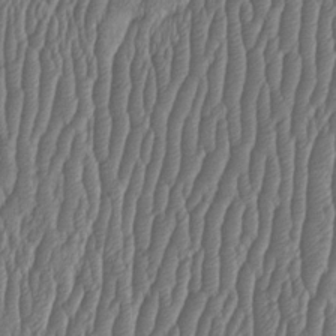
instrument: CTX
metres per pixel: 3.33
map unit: HNhu
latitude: -1.3510
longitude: 13.4455
